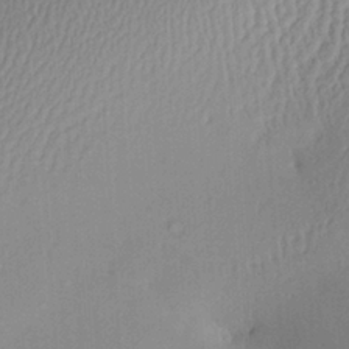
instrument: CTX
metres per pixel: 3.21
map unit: Aa
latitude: 29.6505
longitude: -132.9892
